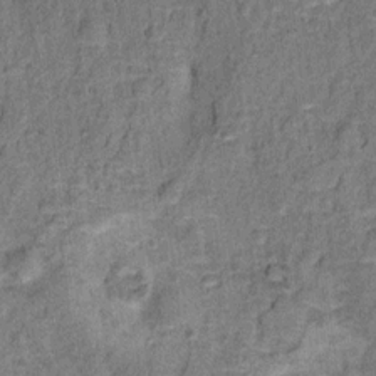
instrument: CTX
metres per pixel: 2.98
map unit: Ht
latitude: 9.8961
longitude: -39.0269
